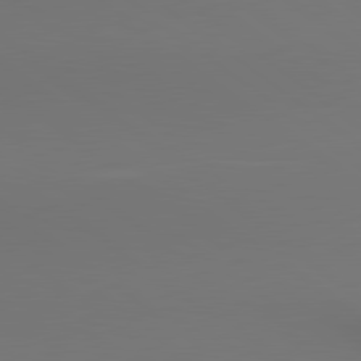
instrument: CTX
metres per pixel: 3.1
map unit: lApd
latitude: 80.6301
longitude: 154.0661
